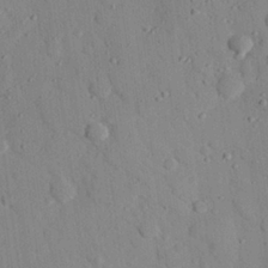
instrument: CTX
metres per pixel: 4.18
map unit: eHh
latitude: 26.3278
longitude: -78.8380
